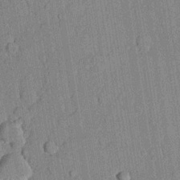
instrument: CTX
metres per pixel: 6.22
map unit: lHvf
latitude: 20.6302
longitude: 144.8030
